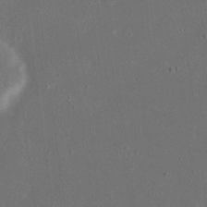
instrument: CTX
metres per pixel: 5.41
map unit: eHh
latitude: 18.0255
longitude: -71.0269
